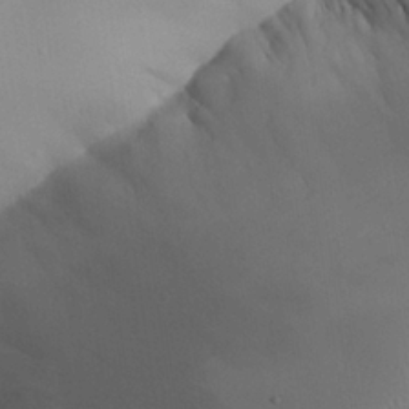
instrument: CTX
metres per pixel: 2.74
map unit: Aa
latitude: 24.7057
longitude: -128.0822
